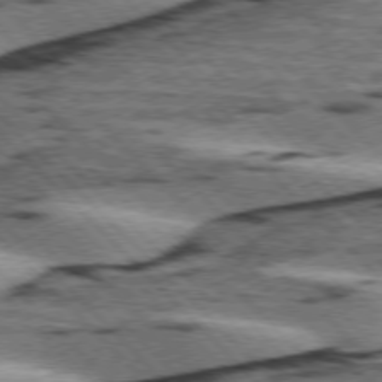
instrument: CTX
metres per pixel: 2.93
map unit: lApd
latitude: 75.8961
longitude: -79.3293
